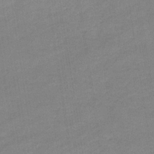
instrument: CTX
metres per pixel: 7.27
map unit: eHb
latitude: -35.8800
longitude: 77.4832
